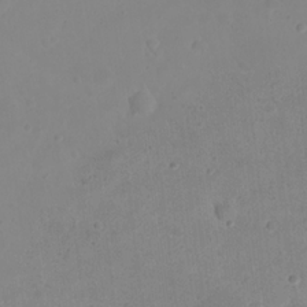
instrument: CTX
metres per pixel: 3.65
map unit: eHh
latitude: 21.3482
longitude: -63.9339
